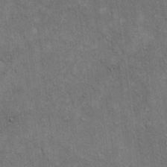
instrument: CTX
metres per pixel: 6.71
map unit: eHh
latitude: 17.8017
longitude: -63.4238
